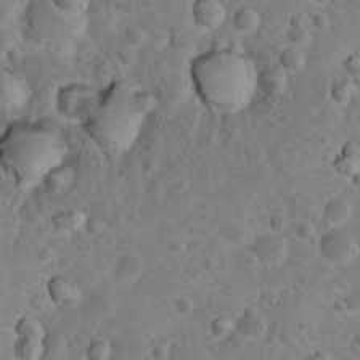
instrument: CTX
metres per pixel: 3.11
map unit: Nhu
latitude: 9.2159
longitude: -22.9514
